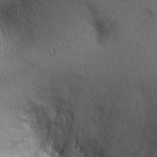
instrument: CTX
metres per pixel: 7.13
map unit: Ht
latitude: -2.5384
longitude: -13.6316
